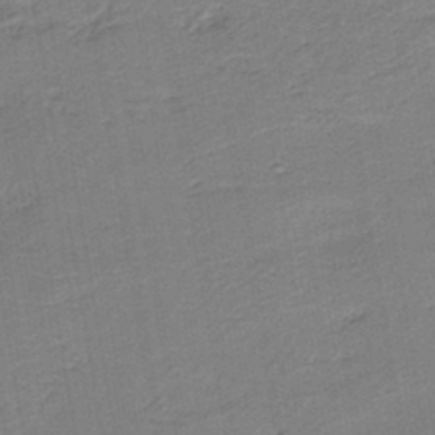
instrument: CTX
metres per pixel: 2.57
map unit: HNb
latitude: -40.5007
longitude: 50.6896
